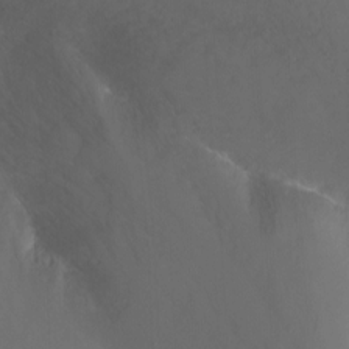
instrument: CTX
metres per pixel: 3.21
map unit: Nhu
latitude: -13.0864
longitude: -41.8205
